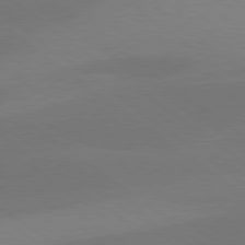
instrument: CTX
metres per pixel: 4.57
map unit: lApd
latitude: 78.8380
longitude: -51.7638
